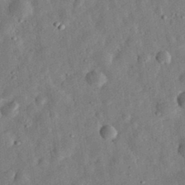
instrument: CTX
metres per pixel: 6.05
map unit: eHh
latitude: 32.4034
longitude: -76.4223
